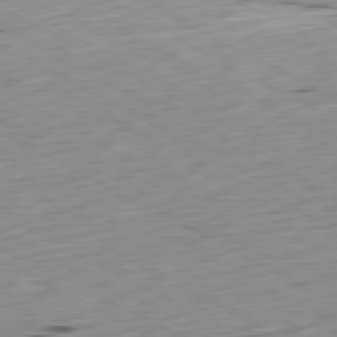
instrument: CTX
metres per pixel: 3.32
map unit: Ap
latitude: -80.6141
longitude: -70.5168
